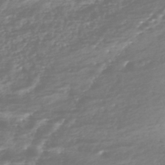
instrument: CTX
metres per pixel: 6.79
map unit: HNhu
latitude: -43.4076
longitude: 100.4817
